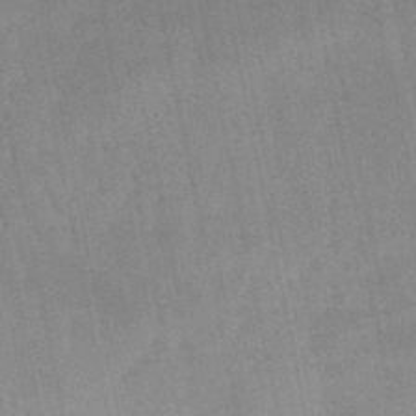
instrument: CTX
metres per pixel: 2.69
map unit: lHb
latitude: -49.4077
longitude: 80.5196
